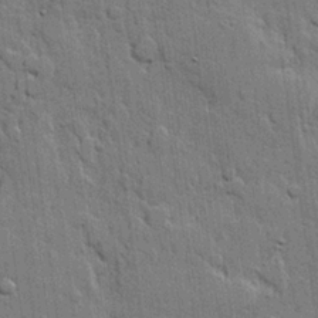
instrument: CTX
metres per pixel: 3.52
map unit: lHvf
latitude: 20.6869
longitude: 145.8234
